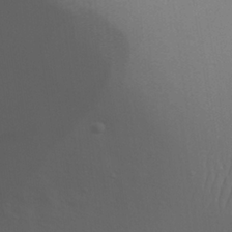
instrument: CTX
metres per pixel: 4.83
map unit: Nhu
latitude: 21.8206
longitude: -73.9339
